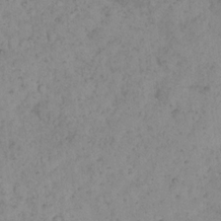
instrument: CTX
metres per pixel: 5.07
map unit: eHh
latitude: 16.3467
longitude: -63.7828
